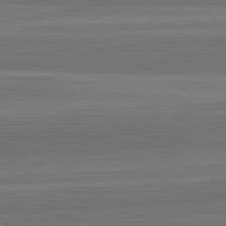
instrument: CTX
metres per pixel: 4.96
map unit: lApd
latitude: 82.8002
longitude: 168.2172
